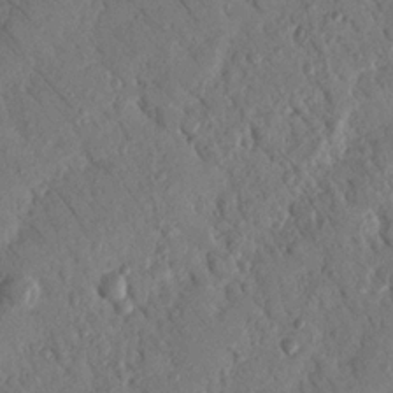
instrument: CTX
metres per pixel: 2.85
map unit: Nhu
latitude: 19.3292
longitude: -77.7827
